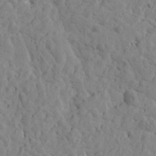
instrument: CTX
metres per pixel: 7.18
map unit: Htu
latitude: -1.8990
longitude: 179.6155
